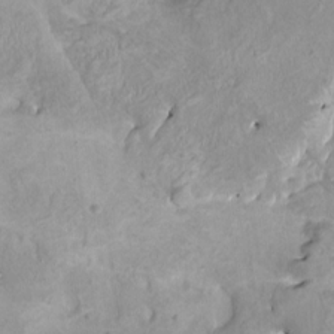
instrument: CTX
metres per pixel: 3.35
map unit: HNhu
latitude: 3.5938
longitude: 5.5777
